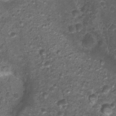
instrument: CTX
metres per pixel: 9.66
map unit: Nhu
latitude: 2.8191
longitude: -15.8962
